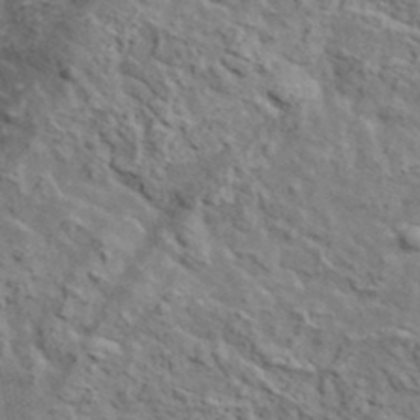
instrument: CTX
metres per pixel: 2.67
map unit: lHvf
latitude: 37.7450
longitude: -90.5357
